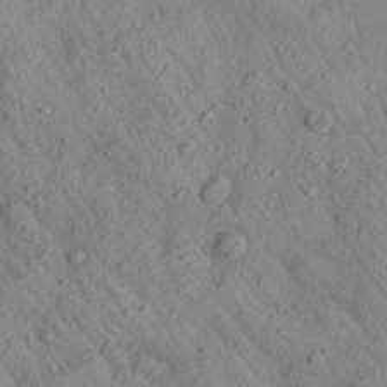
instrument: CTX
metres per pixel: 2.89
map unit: Aa
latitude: 27.4993
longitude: -141.9528
